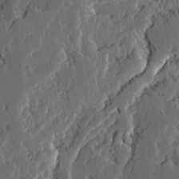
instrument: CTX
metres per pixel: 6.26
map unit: Ave
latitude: 14.7247
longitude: -137.2348
